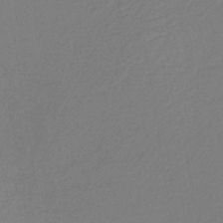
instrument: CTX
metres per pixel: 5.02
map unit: lHb
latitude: -35.6722
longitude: 67.3321
